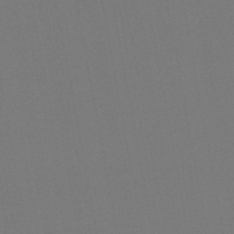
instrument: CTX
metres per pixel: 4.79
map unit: lHb
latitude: -47.3131
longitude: 74.7841
